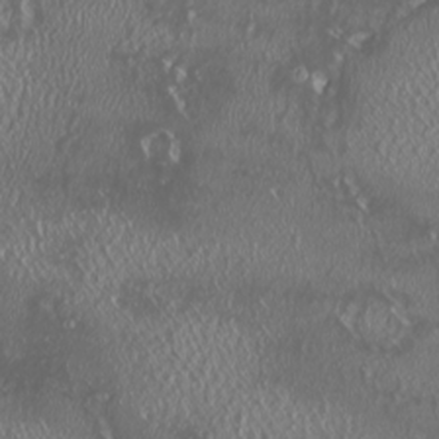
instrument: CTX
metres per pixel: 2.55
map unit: HNhu
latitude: -2.3495
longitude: 11.4643
